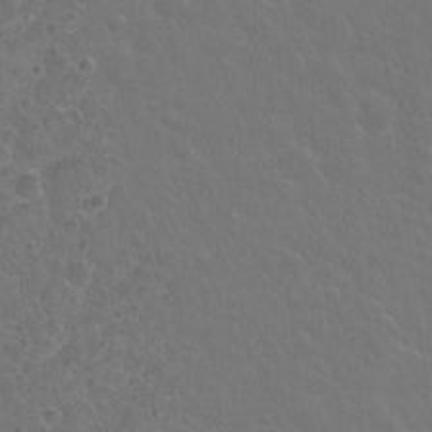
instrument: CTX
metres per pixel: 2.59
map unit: Hto
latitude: -3.4076
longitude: -35.4804
